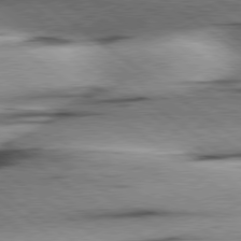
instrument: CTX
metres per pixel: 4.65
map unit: Hpe
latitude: 78.9325
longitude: -154.8569
